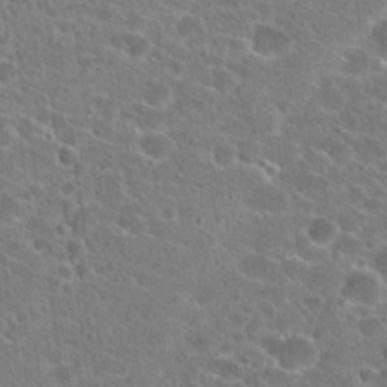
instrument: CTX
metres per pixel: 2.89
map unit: Hto
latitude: 22.5168
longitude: -43.3860
